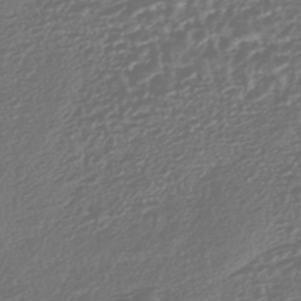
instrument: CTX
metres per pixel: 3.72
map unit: HNhu
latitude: -45.4077
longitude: 107.0676
